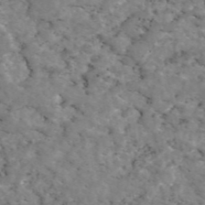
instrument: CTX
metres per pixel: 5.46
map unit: eAb
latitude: 46.4790
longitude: 117.3131
